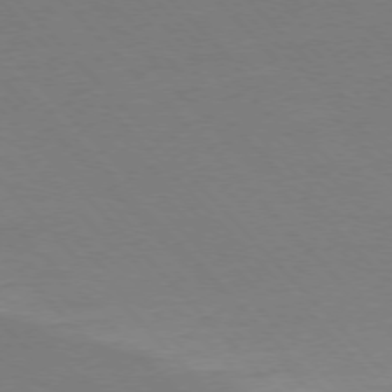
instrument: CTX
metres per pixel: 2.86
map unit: Ap
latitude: -76.7652
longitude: -86.0633
